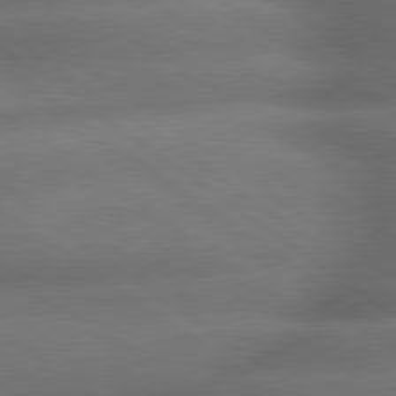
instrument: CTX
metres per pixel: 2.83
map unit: lApd
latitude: 79.7450
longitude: -167.8772
